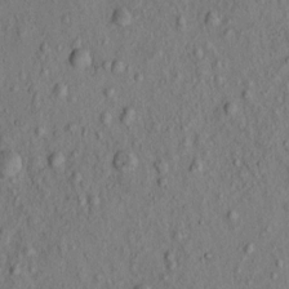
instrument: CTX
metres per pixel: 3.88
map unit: eHh
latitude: -1.2943
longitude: 18.5196
